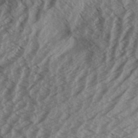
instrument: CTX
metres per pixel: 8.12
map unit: Aa
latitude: 33.4426
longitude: -139.7827
